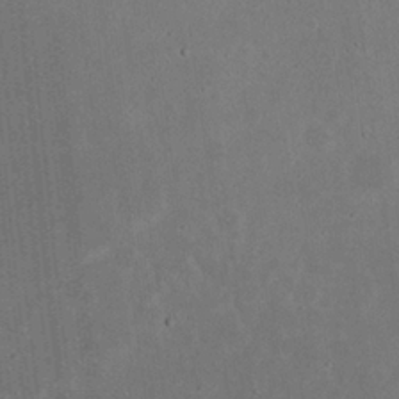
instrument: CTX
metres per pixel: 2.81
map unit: eHh
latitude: 24.1011
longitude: -70.5546
